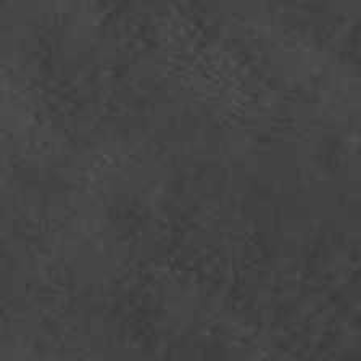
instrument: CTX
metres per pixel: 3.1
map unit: ANa
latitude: 44.2522
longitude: -85.4238
